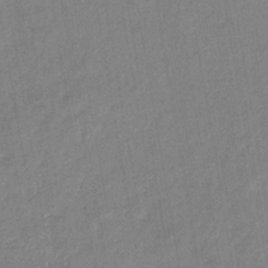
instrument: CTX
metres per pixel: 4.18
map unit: eHb
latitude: -34.6329
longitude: 74.4062
